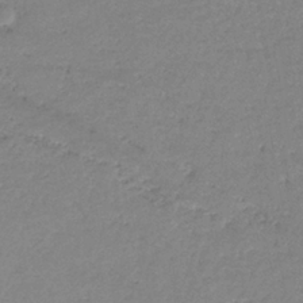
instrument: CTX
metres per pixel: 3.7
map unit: eHb
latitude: -36.7274
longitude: 74.8219
